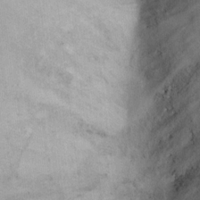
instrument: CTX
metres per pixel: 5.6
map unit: Ht
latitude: 8.9136
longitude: -38.2522
